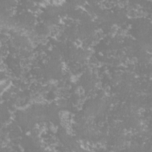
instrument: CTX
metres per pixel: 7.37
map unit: lHvf
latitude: -15.2187
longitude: -98.8569
